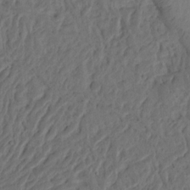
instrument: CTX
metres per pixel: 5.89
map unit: Ht
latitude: 11.8206
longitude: -75.2537
